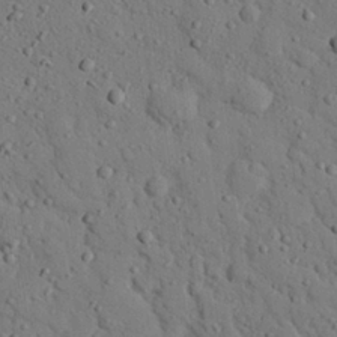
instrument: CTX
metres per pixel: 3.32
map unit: eHh
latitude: 26.2523
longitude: -77.7071
